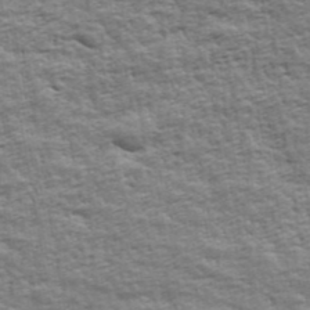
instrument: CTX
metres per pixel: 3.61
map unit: Ave
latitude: 42.9892
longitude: -112.2522
